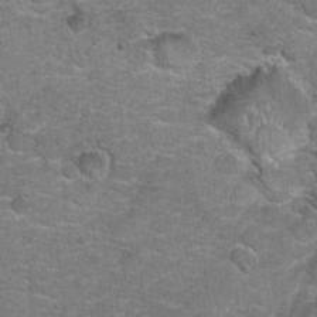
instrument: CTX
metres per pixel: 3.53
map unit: Hto
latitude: 20.3090
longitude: -48.8380
